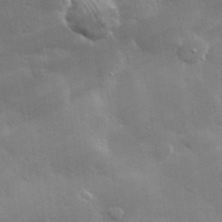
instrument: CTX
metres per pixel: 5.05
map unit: lHvf
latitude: 31.1781
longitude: -93.4048
